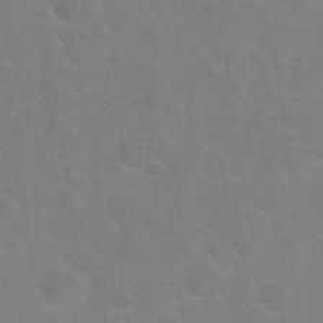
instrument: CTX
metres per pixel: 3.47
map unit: Nhu
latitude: 25.5560
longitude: -51.8772
